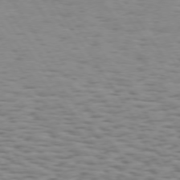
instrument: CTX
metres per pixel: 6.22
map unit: Hpe
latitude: 73.2915
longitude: -132.6302
